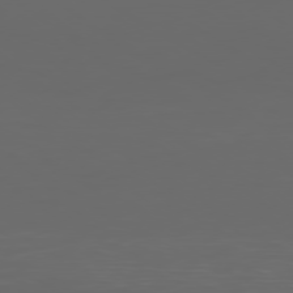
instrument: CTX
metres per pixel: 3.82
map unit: Ap
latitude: -79.2187
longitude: -74.8380
